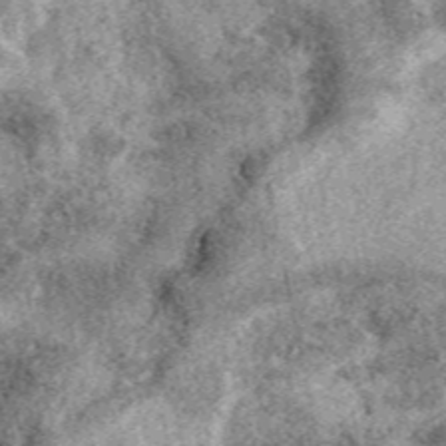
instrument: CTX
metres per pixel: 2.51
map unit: eAb
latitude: 39.4426
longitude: 109.8233
